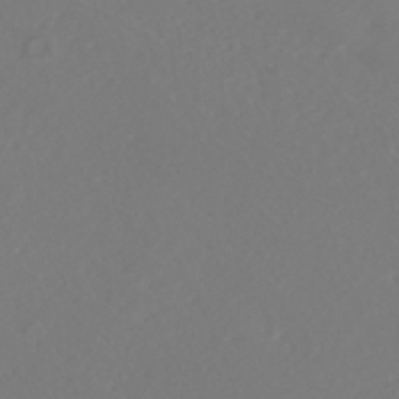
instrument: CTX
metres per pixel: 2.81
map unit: HNhu
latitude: -40.5763
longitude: 99.5588
